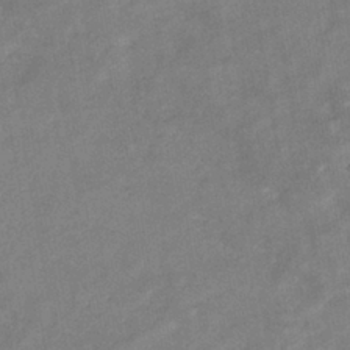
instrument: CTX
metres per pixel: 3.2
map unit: eHb
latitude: -34.6896
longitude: 74.4629
